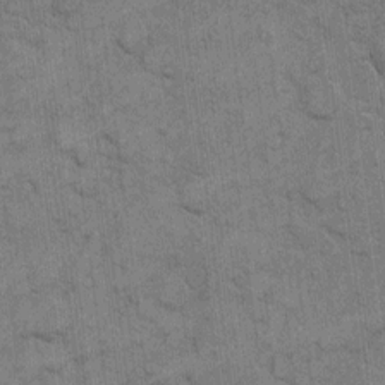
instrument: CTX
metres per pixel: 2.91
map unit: eHh
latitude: 10.6680
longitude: -65.0647
